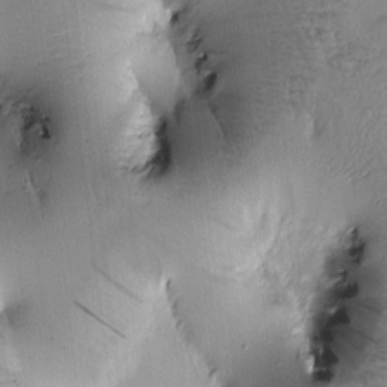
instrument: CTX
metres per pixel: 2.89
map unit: Htu
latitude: -0.5385
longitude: 172.0283
